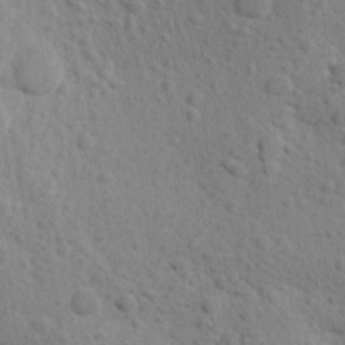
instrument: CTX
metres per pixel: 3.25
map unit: Aa
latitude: 27.1025
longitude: -143.5938
